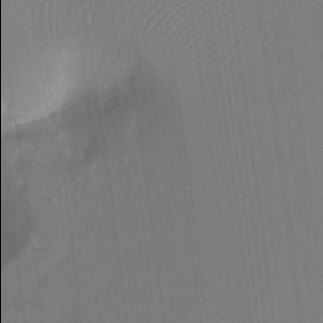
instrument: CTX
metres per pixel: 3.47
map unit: Ht
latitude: -16.1039
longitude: -45.9906
